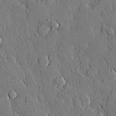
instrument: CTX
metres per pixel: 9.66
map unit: lHvf
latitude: 20.2523
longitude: 146.1794
